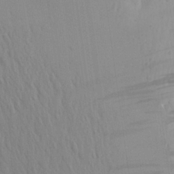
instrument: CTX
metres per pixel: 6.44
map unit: Aa
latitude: 24.1199
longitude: -145.2915
